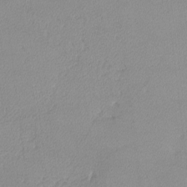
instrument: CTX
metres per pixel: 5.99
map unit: lHvf
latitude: -12.9164
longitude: -102.4601
